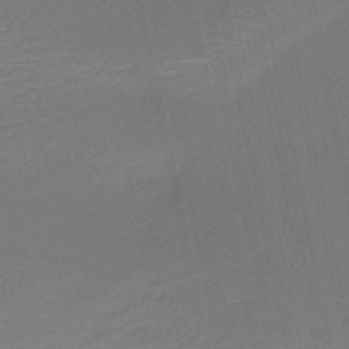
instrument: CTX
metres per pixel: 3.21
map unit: HNb
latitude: -51.4076
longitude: -42.3278
